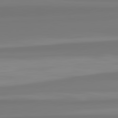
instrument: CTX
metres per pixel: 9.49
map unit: lApd
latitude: 82.5923
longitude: 173.3132
